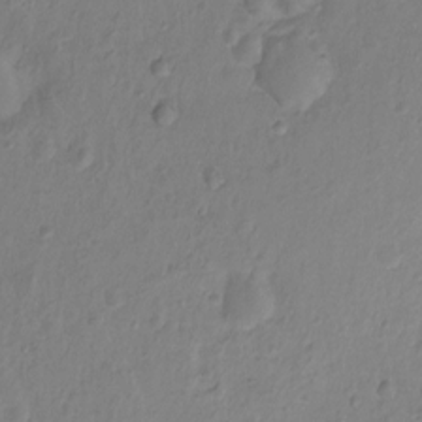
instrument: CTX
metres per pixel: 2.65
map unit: Hto
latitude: -11.9178
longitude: -38.6868
